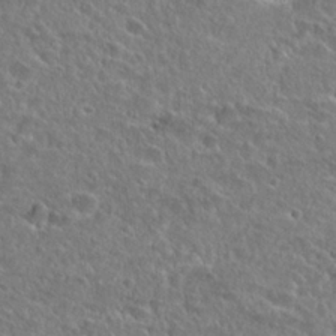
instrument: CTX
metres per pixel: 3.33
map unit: Hto
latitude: 25.0647
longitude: -46.1767
